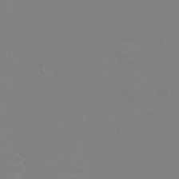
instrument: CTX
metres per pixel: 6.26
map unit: eHh
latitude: -2.6329
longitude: -75.5371
